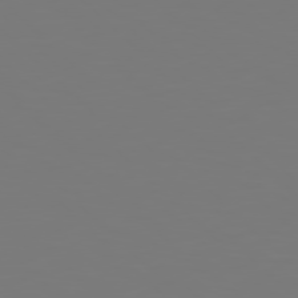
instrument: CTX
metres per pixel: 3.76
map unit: Hpe
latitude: 77.4804
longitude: -176.9136
